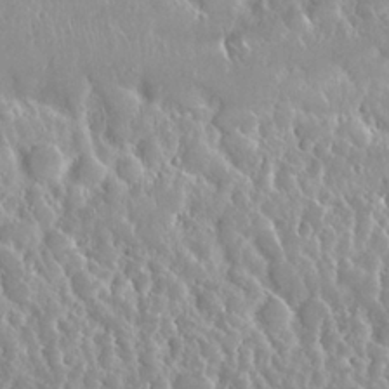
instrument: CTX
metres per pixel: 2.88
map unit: Nhu
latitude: 24.8380
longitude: -60.6112
